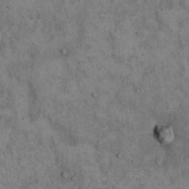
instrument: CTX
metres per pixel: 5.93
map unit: eHh
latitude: 16.3845
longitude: -62.0255
